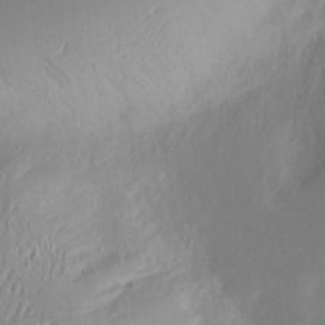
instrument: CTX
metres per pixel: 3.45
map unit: Nve
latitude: -9.4832
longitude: 173.0486
